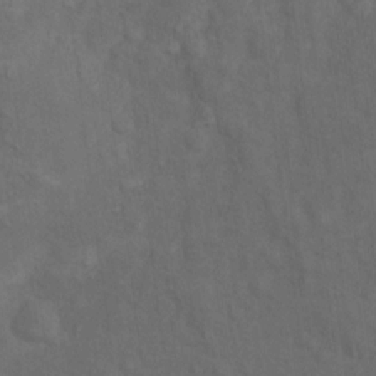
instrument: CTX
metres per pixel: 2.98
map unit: Nhu
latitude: 9.9717
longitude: -25.6693
